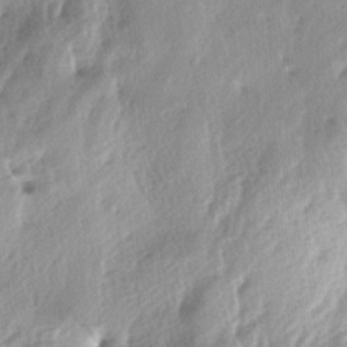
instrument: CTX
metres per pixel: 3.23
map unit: lAa
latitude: -4.5196
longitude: -125.5560
